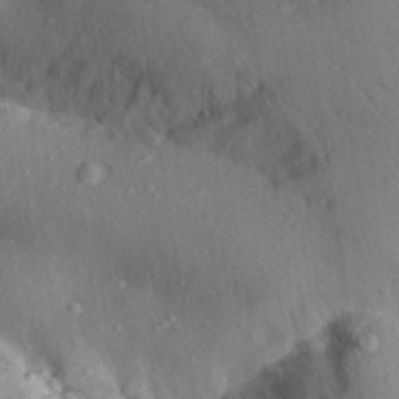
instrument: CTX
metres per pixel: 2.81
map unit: Aa
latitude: 28.5357
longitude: -132.9892
